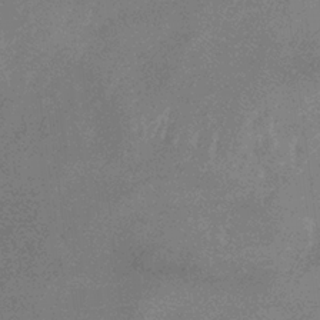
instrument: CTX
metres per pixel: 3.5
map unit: lHb
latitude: -34.3306
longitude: 69.1809
